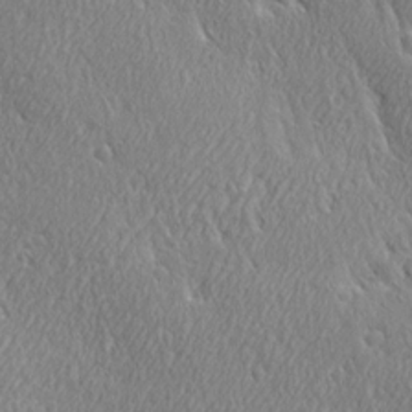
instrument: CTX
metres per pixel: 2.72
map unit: Ave
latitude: 21.8395
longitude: -136.4034
